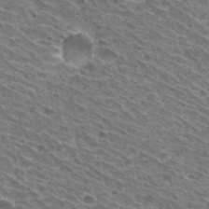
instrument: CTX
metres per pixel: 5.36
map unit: Hto
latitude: 31.4994
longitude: -42.7057
